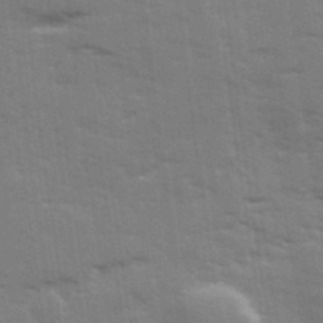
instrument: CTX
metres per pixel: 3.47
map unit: Ave
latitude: 13.7450
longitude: -102.7435
